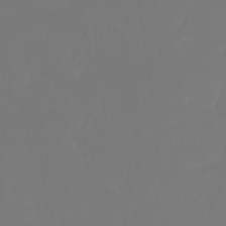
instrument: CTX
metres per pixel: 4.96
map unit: Ht
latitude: -15.9367
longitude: -50.3467
